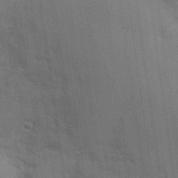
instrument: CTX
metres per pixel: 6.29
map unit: Nhu
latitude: 1.0836
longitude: -16.3467
